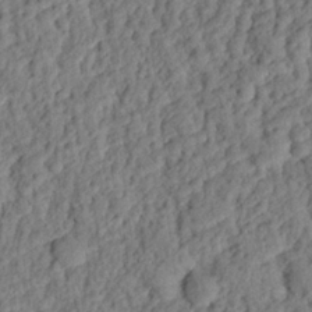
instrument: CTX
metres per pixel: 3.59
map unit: eHh
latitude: 25.5749
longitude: -78.8191
